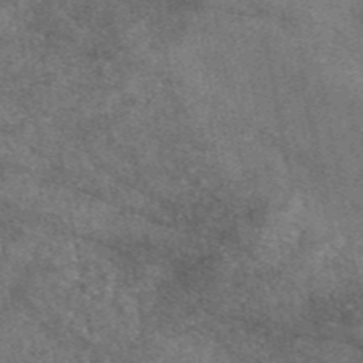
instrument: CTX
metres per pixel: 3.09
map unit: eAb
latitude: 47.5560
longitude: 121.9745
